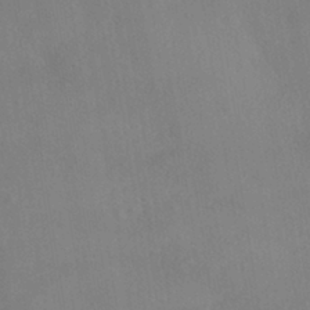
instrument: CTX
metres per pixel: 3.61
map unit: HNhu
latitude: -40.1983
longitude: 97.2943
